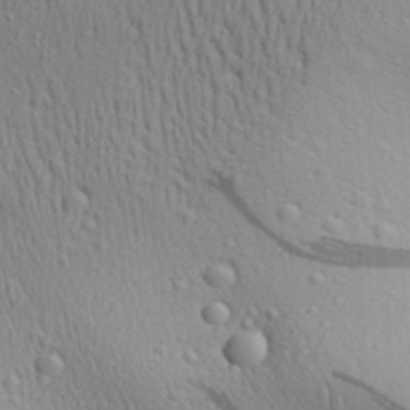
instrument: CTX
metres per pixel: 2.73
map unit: Aa
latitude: 29.7260
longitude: -139.0836
